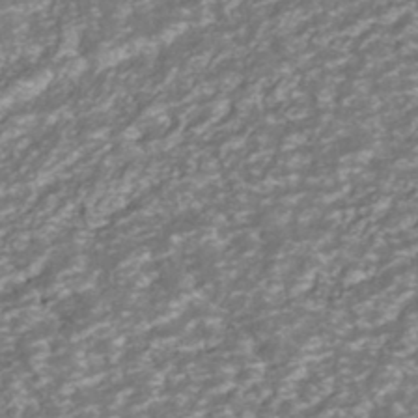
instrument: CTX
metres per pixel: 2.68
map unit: ANa
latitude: -42.4817
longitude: 108.2550
